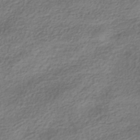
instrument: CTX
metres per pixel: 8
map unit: HNhu
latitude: -41.2943
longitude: 100.0849
